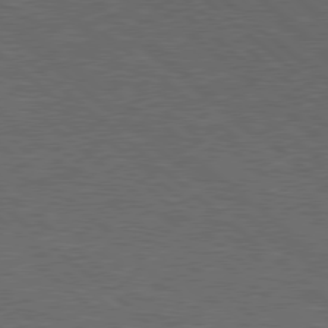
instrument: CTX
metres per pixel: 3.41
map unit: Hpe
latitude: 78.1767
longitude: -154.4601
